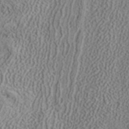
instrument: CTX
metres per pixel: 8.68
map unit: ANa
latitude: 38.4979
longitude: 20.5384
